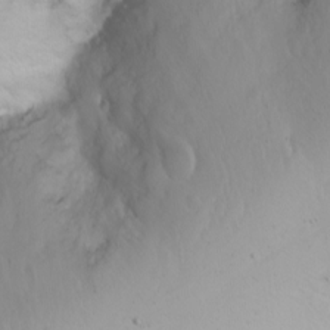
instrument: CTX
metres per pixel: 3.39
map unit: Nhu
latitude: -6.7652
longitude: -66.1955
